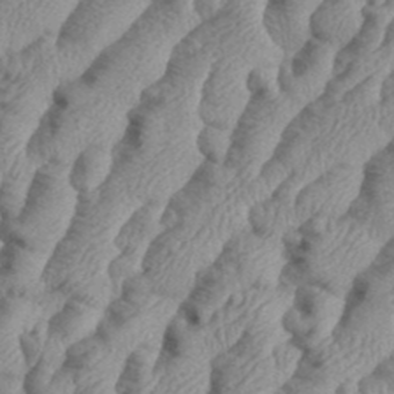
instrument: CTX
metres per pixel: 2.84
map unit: eHh
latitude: 36.4034
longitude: -137.3860
